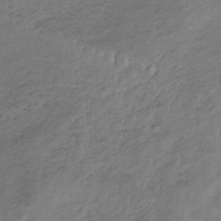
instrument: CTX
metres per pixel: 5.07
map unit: lHb
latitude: -34.8786
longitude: 67.9178
